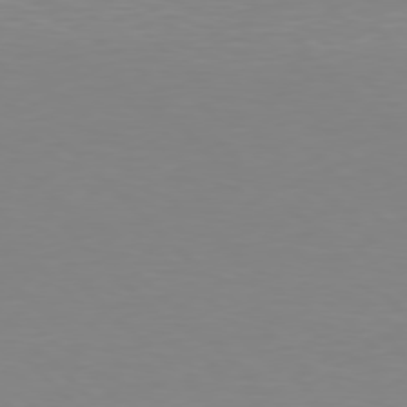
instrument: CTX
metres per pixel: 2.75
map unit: Hpe
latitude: 77.8583
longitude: -172.8002
